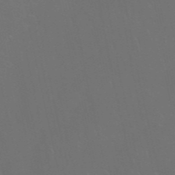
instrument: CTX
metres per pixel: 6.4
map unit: Nhu
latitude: 27.7450
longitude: -61.7827
